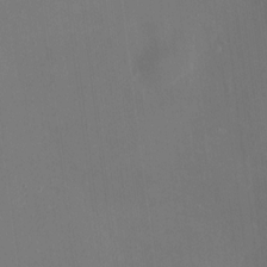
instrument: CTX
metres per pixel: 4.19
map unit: HNhu
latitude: 9.8961
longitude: 11.0487
